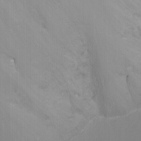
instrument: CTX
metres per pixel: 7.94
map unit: Nhu
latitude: -8.5952
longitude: -41.8394
